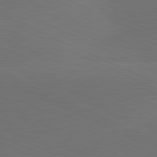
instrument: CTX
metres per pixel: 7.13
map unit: lApd
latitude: 81.2537
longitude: 137.3698
